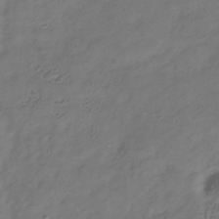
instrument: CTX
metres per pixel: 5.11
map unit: Hve
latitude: -34.1984
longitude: 90.7275
